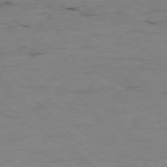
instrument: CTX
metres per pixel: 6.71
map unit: Ap
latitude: -77.1431
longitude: -90.1200
